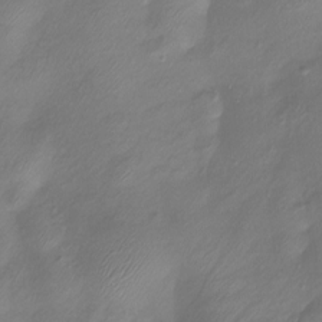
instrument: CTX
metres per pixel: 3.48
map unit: Htu
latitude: -13.8045
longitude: -45.1781
